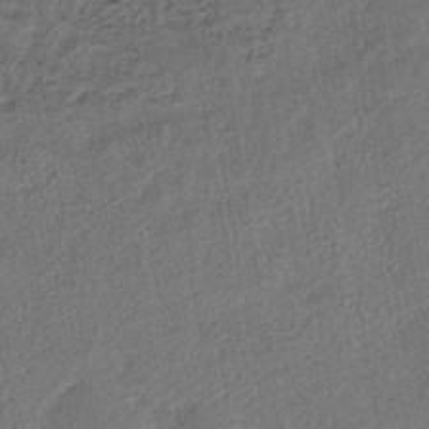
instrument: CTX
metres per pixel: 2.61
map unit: lHb
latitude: -41.1998
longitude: 62.7841
